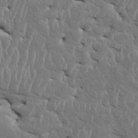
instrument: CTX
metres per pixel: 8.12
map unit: HNhu
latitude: 2.8380
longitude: -6.7057
